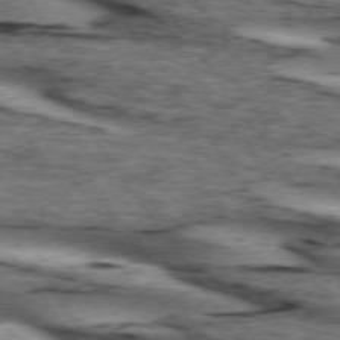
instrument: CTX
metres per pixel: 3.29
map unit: lApd
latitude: 74.1767
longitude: -75.5182
